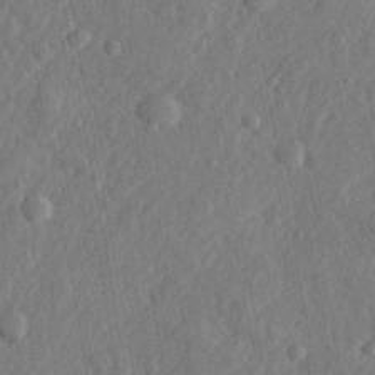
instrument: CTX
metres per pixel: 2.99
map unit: lHvf
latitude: 23.1403
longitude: 143.6155
